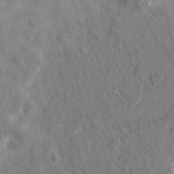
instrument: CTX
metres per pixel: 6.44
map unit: eAb
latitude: 34.7624
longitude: 110.5573
